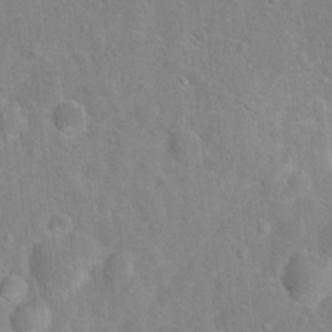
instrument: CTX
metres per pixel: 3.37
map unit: Hto
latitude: 16.7813
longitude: -42.1956
